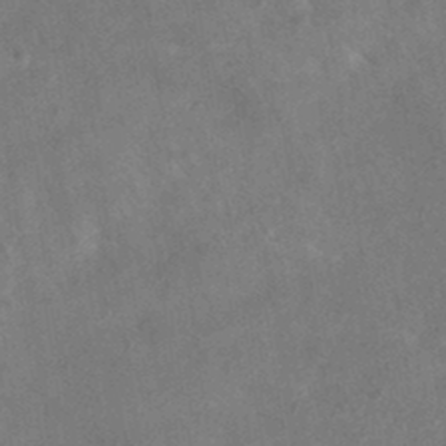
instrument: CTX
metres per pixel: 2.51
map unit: eAb
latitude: 35.2348
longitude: 111.1809
